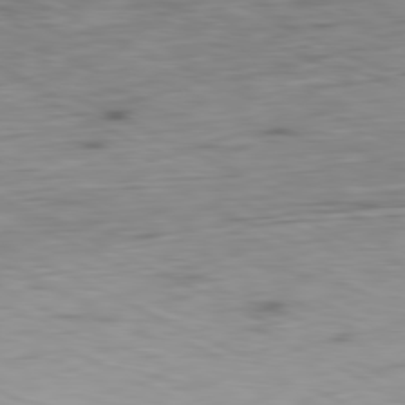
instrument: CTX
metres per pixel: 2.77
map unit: Ap
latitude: -81.0109
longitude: -69.0837
